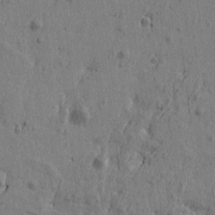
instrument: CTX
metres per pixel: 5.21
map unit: Htu
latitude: -5.7288
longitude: 179.7288
